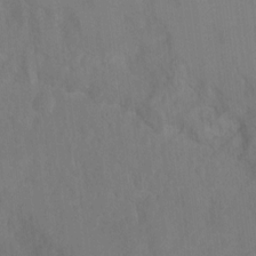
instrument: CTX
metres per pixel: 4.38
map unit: Ht
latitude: 5.6316
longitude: -30.0255
